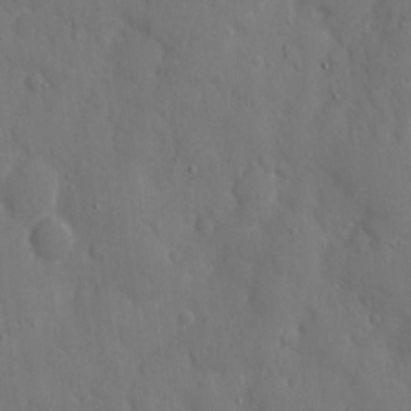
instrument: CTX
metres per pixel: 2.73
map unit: eHh
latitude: 7.7261
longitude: -68.5168
